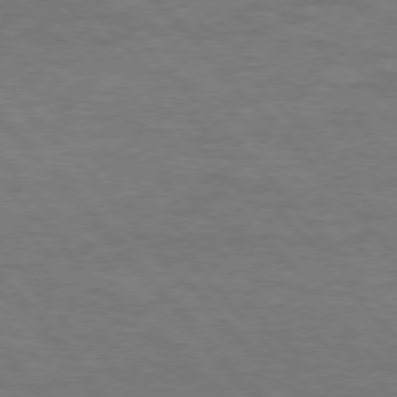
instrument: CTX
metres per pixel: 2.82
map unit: Hpe
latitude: 76.1011
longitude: -157.8394
